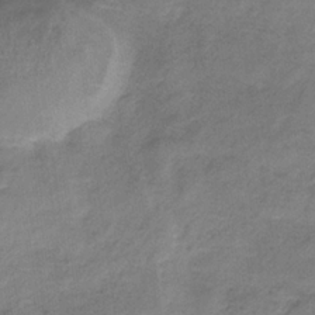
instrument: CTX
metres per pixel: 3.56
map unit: HNb
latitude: -33.4833
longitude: 58.3117
